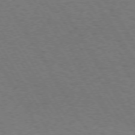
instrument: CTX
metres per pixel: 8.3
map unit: Hpe
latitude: 72.8380
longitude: -129.3482
